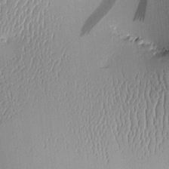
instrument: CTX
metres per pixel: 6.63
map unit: Aa
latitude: 10.1956
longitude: -129.0836
